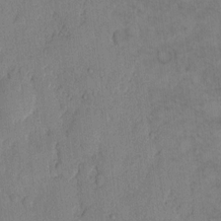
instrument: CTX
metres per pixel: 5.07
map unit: Hto
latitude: 8.8191
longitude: -58.2523
